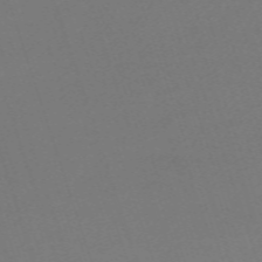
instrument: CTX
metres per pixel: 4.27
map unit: eHh
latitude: -63.0675
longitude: 51.8233
